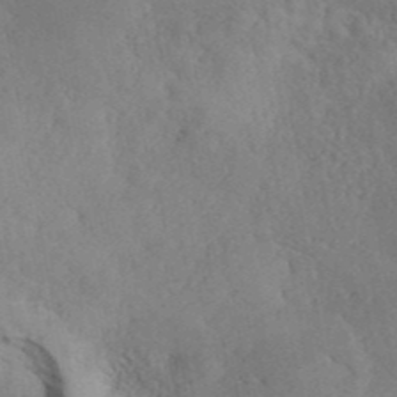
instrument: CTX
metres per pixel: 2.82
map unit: ANa
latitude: 41.3292
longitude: 52.1227
